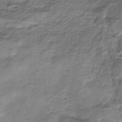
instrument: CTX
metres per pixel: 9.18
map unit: lHb
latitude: -33.5210
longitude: 66.1606
